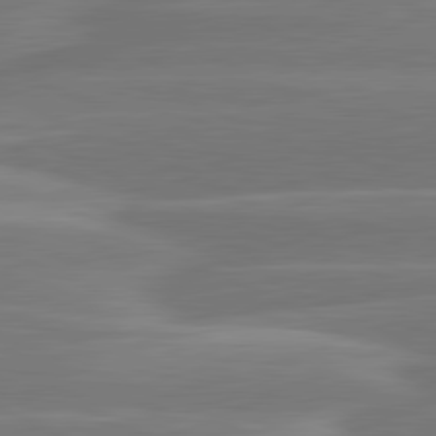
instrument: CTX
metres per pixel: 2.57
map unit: lApd
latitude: 81.4993
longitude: -135.7260
